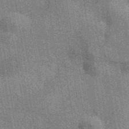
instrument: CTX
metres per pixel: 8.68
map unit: eAb
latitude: 40.2522
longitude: 107.0676
